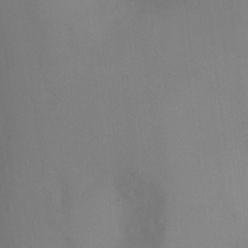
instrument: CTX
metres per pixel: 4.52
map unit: Ht
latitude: -9.0297
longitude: -28.4034
